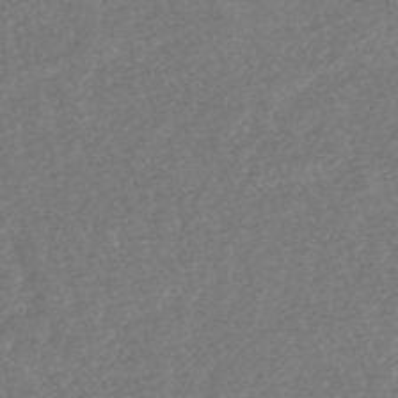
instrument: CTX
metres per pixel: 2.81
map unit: HNhu
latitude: -48.0661
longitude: 97.5777
